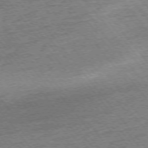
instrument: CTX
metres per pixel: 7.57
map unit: Ap
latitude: -75.2943
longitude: -88.1200
